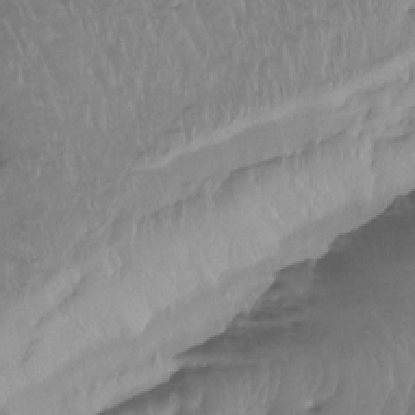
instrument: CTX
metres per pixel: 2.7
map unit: Ht
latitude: -15.1809
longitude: -44.2711
